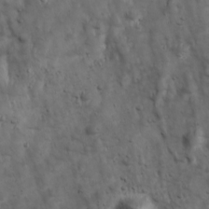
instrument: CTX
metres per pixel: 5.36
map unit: Ave
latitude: 17.0647
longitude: -133.0458
